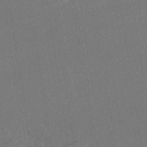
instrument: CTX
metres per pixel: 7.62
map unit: HNhu
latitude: -42.1605
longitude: 94.3495
